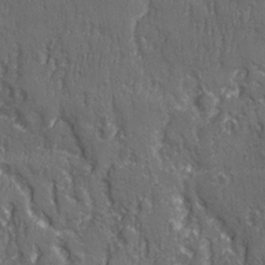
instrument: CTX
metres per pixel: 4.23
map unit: Ave
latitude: 22.2900
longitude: -134.5357
